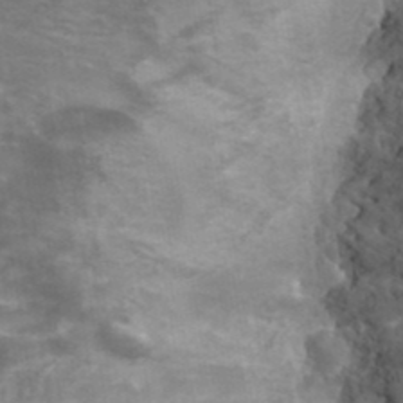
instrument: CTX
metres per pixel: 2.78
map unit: Hto
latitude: 39.1025
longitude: -42.1389
